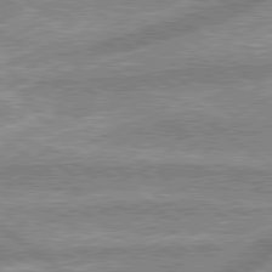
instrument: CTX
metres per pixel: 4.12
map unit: lApd
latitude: 79.5560
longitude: -169.0270
